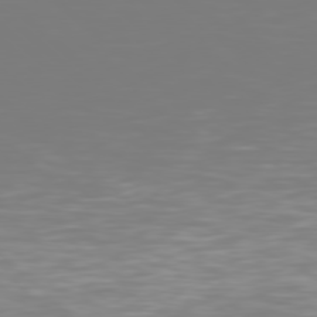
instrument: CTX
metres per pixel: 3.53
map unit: Hpe
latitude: 77.6505
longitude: -163.1215
